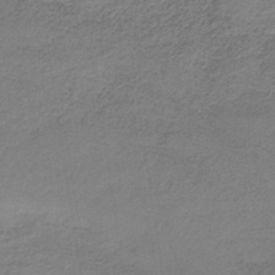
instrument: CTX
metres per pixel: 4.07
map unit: HNb
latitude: -34.0094
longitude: 56.8219
